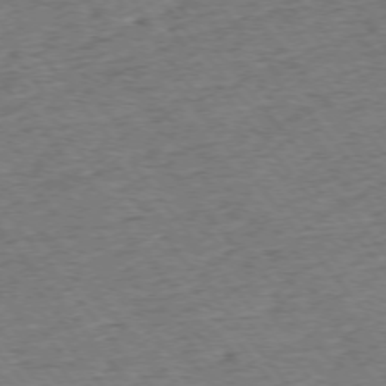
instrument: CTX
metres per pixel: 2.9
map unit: Ap
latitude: -75.4833
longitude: -88.2145
